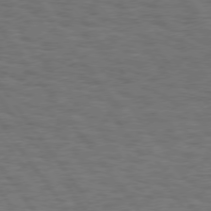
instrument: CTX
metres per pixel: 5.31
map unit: Hpe
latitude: 75.1970
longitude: -136.1767
